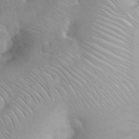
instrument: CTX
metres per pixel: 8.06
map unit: eHh
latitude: 35.6127
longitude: -64.0255
